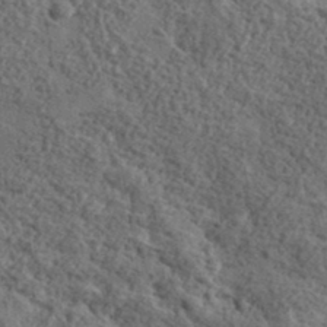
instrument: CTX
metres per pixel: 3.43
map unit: lHvf
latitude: 37.7450
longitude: -88.3846
